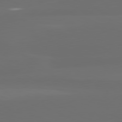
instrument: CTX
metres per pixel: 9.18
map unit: lApd
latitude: 80.4223
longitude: -118.8380
